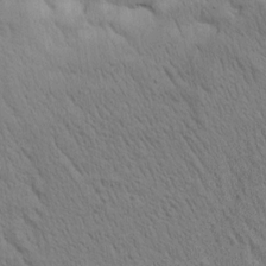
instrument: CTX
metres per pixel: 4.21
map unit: Htu
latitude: 0.4601
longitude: 174.1605
